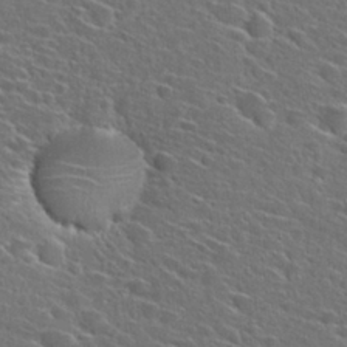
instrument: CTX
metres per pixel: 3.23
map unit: Hto
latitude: 27.3104
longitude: -46.8758
